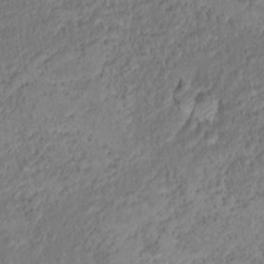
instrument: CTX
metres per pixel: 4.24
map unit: Hto
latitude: 16.8947
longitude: -37.5371
